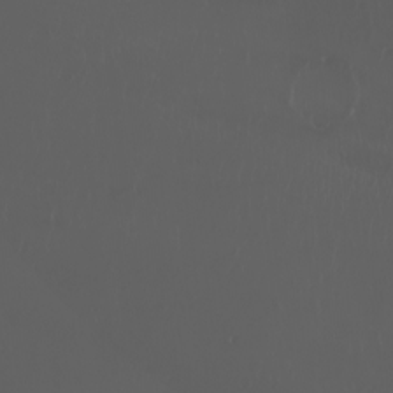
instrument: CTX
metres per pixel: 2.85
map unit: eHh
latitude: -3.2186
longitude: 20.0472
